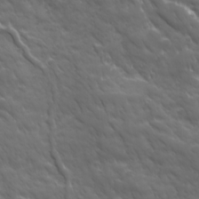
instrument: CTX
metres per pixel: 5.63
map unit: Ave
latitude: 19.1025
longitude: -133.7828
